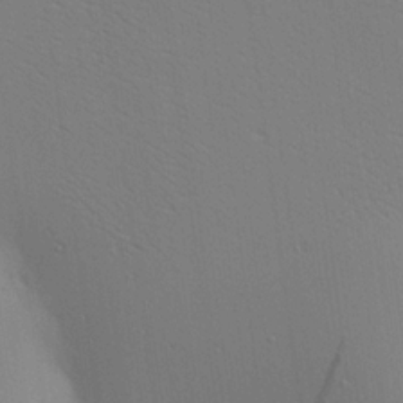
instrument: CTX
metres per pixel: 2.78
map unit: Aa
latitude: 19.0836
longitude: -141.1403
